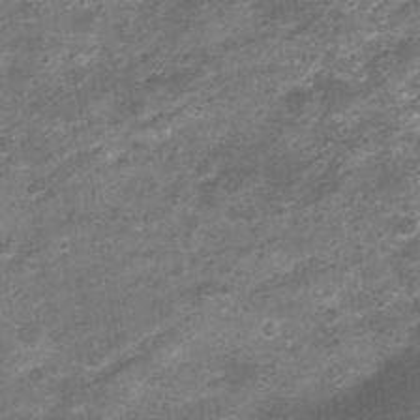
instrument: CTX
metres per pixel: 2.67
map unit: Nhu
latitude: 3.3481
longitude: -18.0255
